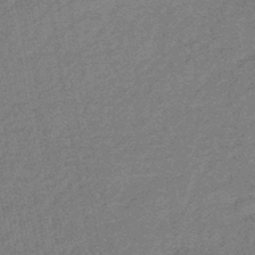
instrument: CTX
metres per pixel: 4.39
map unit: eHb
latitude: -45.0298
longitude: 88.8030
